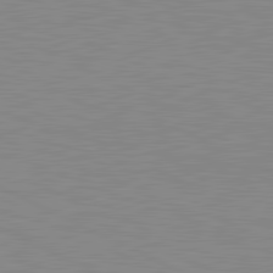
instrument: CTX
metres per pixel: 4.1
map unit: lApd
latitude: 81.4426
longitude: -172.0444
